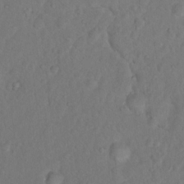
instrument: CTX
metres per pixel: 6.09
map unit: Nhu
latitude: 8.8191
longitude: -22.5735
